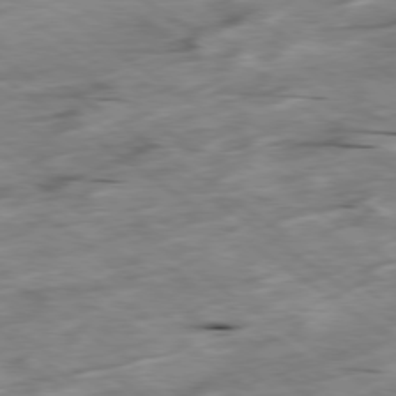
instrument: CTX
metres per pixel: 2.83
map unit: Hpe
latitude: -78.6329
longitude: -21.8017
